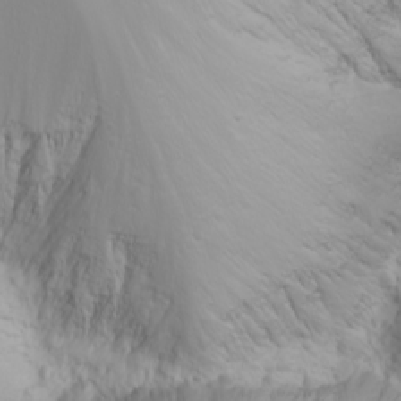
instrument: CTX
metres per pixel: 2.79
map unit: Nhu
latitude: -6.2739
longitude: -89.6694
